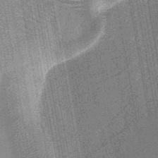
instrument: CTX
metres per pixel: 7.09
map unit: HNb
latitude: -45.6533
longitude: -40.4034
